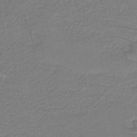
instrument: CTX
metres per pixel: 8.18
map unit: HNb
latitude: -42.3117
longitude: 51.8989
